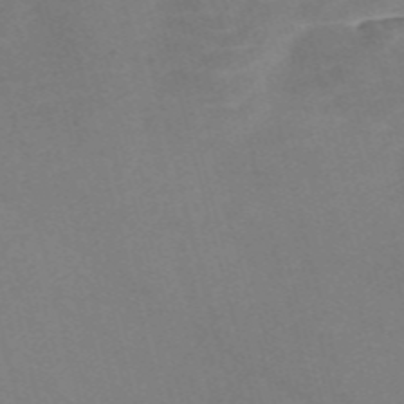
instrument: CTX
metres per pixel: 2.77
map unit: Nve
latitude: -58.1983
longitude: 59.0108
